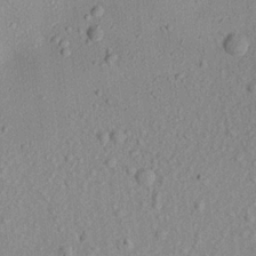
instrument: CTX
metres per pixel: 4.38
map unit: Aa
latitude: 20.7247
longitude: -143.2915
